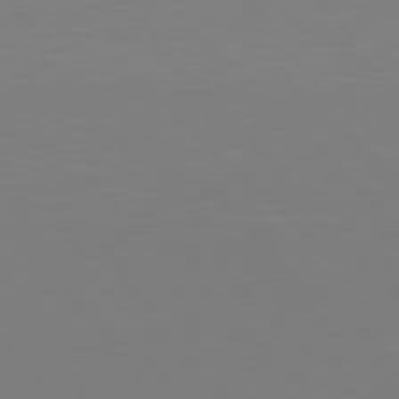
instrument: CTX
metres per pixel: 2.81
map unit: Hpe
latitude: 77.9528
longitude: -172.4978
